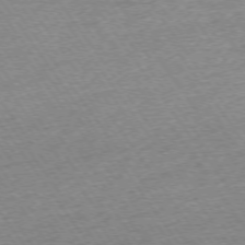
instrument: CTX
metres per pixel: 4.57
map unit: Ap
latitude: -74.5574
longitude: -89.0837
